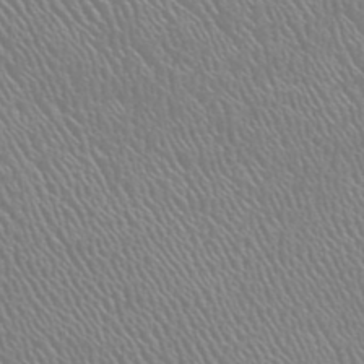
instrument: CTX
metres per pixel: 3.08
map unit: HNhu
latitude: -48.0283
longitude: 29.7289
